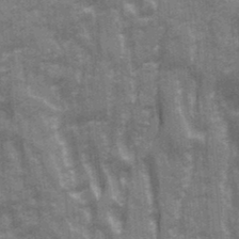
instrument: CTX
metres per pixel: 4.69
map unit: Ave
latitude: 20.6491
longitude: -133.3104
